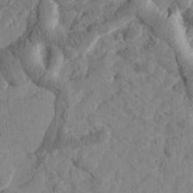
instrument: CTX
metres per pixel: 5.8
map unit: Htu
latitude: 2.0822
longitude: 179.3509
